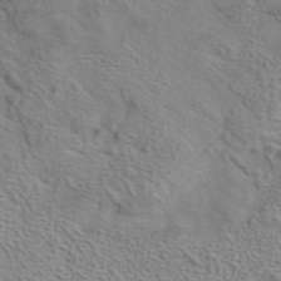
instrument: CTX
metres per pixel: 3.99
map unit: eAb
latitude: 41.7827
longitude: 104.8030
